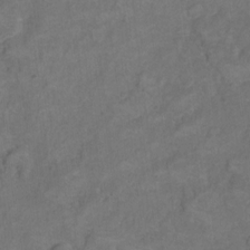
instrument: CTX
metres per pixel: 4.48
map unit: Hto
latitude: 5.6505
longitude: -36.3467
